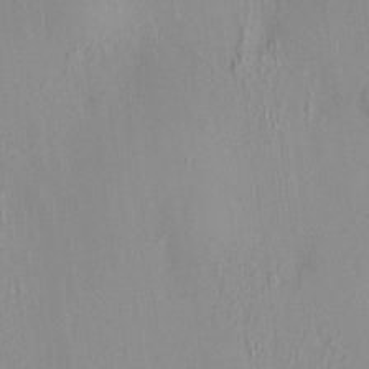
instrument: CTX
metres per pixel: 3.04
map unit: HNhu
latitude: 7.2915
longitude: 12.7841
